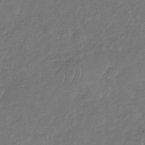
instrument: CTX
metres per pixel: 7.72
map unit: Nhu
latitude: -30.2739
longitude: -59.0647
